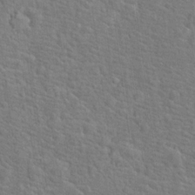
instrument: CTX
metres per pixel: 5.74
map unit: Hto
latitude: 17.5182
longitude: -43.2726
